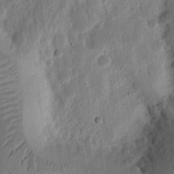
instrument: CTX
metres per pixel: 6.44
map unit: Ht
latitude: 11.7072
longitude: -74.9892
